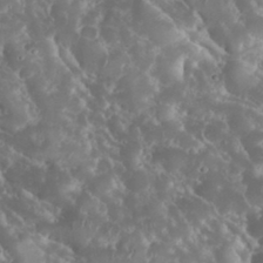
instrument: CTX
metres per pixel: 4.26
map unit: eHh
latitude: 34.4979
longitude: -63.0648
